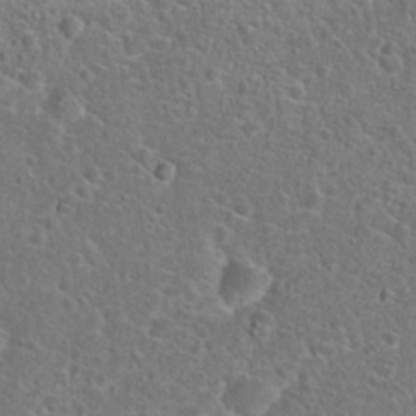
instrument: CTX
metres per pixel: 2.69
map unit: Hto
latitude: 23.6883
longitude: -48.1200
